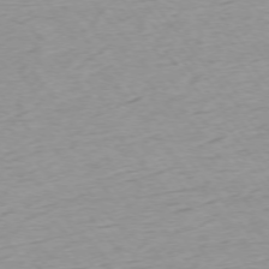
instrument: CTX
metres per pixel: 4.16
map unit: Ap
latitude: -75.1432
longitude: -82.8380
